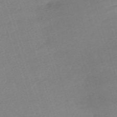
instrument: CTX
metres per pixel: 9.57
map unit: eHh
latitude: -62.5384
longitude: 53.7666
